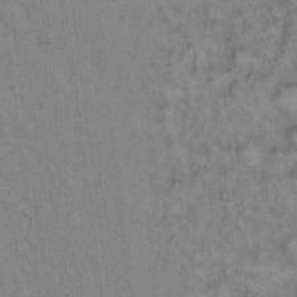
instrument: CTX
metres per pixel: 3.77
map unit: Hto
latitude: 12.6302
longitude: -60.9513
